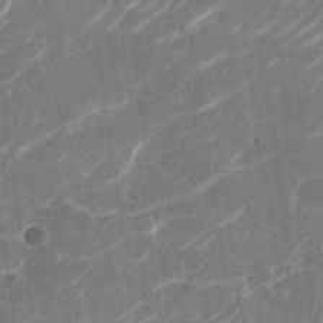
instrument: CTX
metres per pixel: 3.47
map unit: Nhu
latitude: -29.5966
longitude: -71.3670
